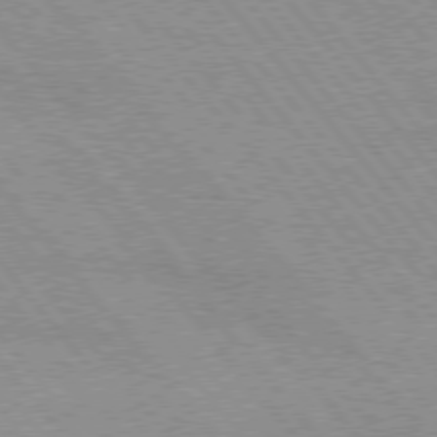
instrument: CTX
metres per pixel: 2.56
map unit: lApd
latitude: 76.2711
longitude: -85.5560
